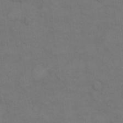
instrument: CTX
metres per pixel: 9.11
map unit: Hto
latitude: 7.1781
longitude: -60.8380
